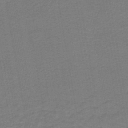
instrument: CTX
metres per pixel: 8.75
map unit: HNb
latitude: -45.5966
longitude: 52.0094
